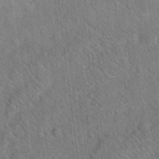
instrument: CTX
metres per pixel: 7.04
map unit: Hto
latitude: 18.5168
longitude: -52.3279
